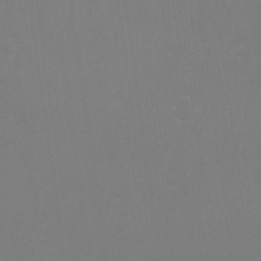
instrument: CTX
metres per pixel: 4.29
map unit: Ave
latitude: 0.2900
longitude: -112.4412
